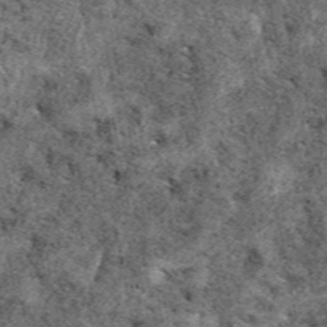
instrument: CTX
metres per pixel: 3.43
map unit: eAb
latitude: 39.8394
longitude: 109.8044
